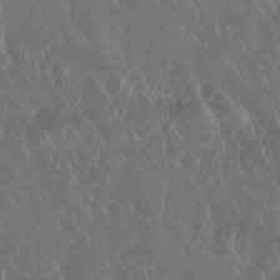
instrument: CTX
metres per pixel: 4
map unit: Nhu
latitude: 29.6505
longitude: -57.0458
